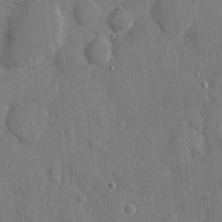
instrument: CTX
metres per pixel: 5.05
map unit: eHh
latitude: 8.1200
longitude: -68.6302
